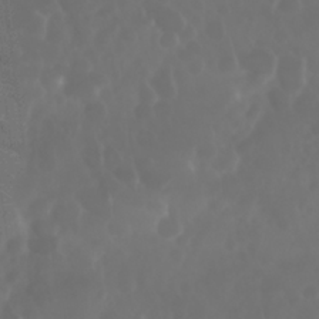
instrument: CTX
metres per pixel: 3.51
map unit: Nhu
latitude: 28.6490
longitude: -64.1956
